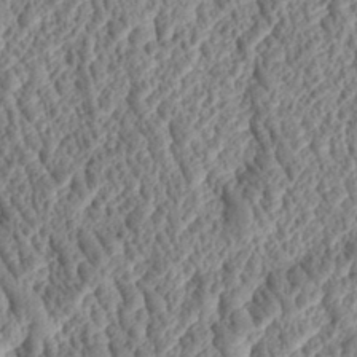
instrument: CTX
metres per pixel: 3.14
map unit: Htu
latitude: 2.2522
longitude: 149.8045
